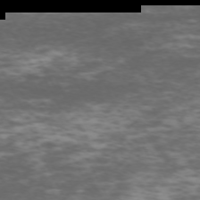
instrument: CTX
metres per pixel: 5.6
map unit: Hpe
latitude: -70.9353
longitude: 14.8030
